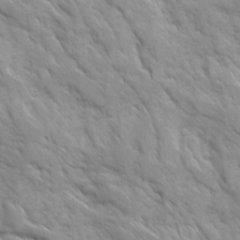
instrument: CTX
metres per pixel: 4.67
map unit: Ave
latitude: 16.4601
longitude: -131.5938
